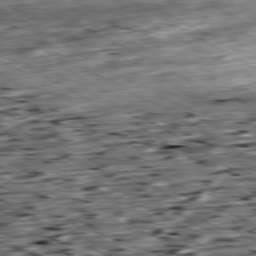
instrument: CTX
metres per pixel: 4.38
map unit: Ap
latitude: -80.1039
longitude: -89.2348
